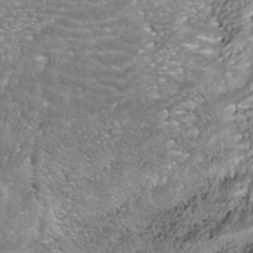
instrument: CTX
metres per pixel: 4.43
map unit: Nhe
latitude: -39.8800
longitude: -117.2915
